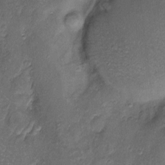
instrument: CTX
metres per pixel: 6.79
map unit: Htu
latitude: -6.7652
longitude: 159.1431
